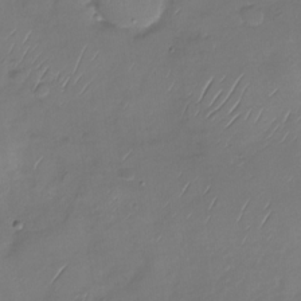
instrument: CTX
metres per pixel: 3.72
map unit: Nhu
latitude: -28.9731
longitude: -58.6491
